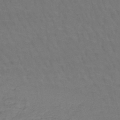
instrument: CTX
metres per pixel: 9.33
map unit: HNb
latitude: -49.8612
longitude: -52.9892
